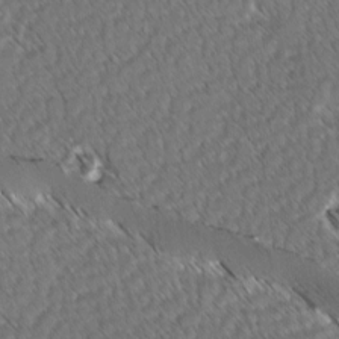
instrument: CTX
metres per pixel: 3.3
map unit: lAvf
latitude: -3.1053
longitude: -114.2333
